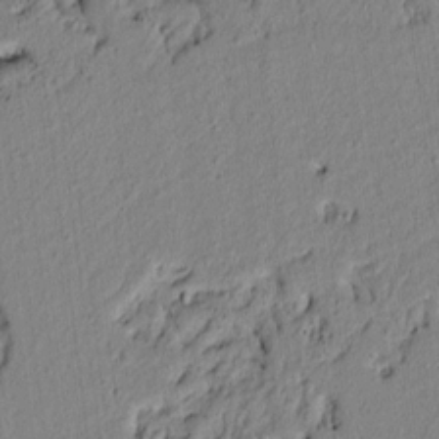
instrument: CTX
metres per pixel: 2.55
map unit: lAvf
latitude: 6.4223
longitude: 166.2550
